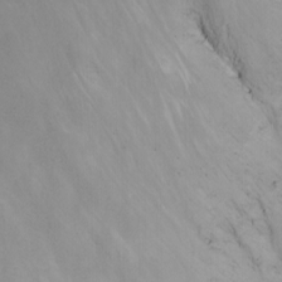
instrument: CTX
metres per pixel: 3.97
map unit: Nhu
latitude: -7.7666
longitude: -68.6679
